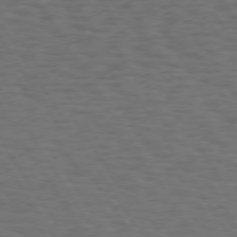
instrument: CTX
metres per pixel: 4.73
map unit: Hpe
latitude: 73.7450
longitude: -123.8394
